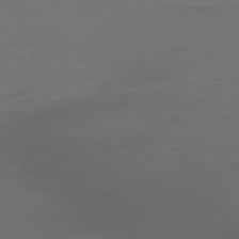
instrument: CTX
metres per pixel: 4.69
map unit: Ap
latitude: -77.0109
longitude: -71.6505
